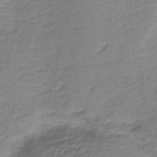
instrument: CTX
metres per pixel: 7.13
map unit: lHb
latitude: -37.0486
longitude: 61.3888
